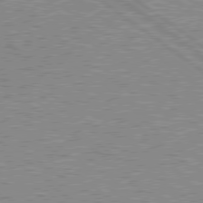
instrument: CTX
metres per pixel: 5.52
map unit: Hpe
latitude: 78.7247
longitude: -171.7450
